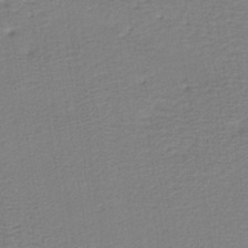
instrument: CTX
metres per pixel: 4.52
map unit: lHb
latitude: -38.3306
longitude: 59.1242
